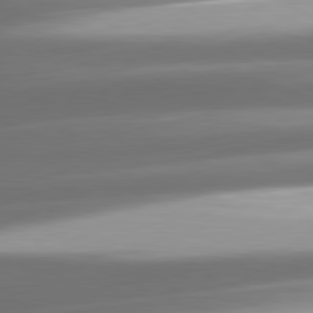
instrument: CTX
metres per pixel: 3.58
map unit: lApd
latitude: 81.1781
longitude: -142.2334
